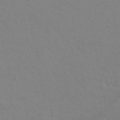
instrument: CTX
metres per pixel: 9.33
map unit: HNhu
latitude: -43.5399
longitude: 90.2929
